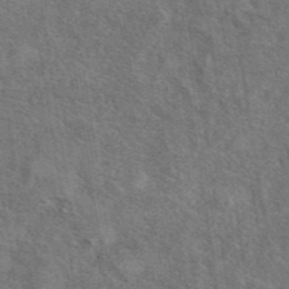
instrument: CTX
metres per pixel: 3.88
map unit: eAb
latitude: 43.8017
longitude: 110.5762
